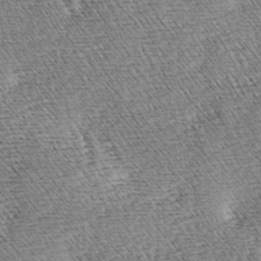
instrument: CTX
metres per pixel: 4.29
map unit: lAa
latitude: -3.4454
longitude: -122.4412
